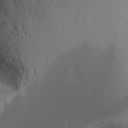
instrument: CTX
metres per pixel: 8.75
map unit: Ave
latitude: 9.3482
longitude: -105.3860
